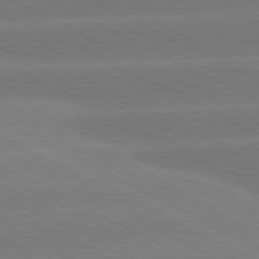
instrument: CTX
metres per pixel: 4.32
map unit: lApd
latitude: 81.0458
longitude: -153.9528
